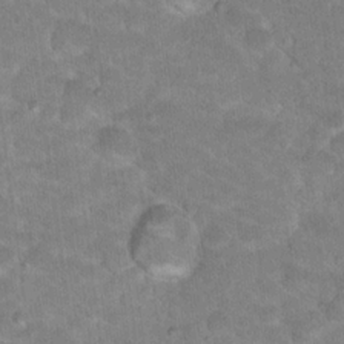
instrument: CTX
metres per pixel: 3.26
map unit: Hto
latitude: 18.3089
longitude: -35.4048
